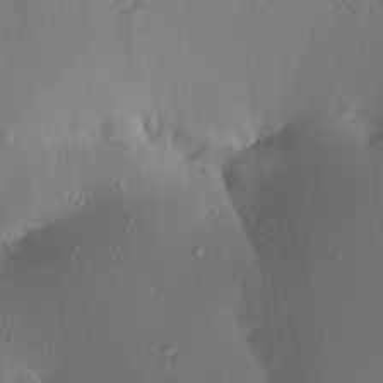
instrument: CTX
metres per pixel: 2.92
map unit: Aa
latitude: 20.4223
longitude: -146.8002
